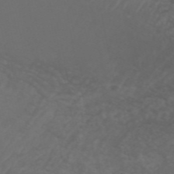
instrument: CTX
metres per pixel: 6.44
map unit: ANa
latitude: 49.9528
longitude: -71.2348
